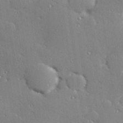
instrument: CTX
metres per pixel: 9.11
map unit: Hve
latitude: 27.0459
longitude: -91.9528
